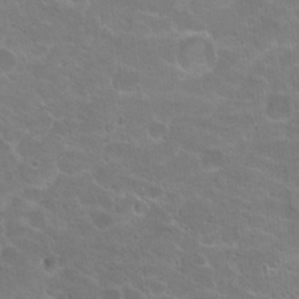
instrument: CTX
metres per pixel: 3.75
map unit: Hto
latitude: 17.9717
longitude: -36.3090
